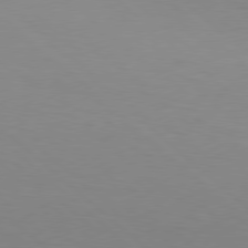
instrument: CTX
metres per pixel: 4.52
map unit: Hpe
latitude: 78.3656
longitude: -148.4412
